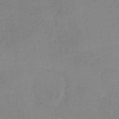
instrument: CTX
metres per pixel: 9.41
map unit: HNb
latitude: -35.0864
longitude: 54.6141
